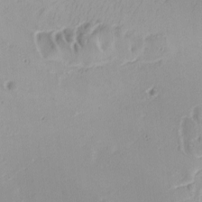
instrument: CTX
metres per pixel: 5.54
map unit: Ave
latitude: -9.3132
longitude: -122.2522
